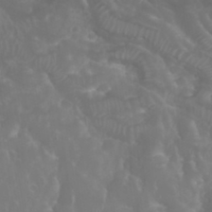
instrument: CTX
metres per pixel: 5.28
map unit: eHh
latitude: 33.5749
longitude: -59.5749
